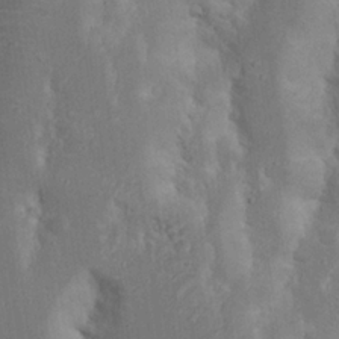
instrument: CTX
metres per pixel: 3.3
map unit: Nhu
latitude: 18.3845
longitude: -73.8017
